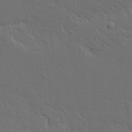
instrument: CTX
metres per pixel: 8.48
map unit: Ave
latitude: 15.5749
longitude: -139.3859
